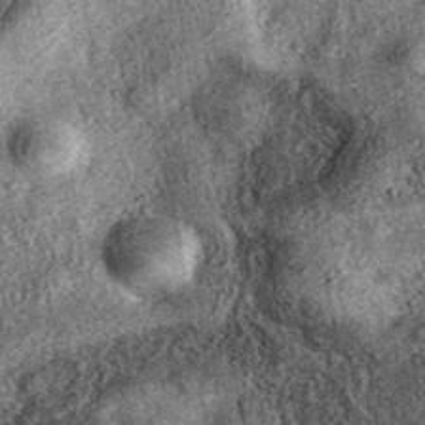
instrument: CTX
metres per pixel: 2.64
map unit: eAb
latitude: 37.8394
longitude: 109.0297
